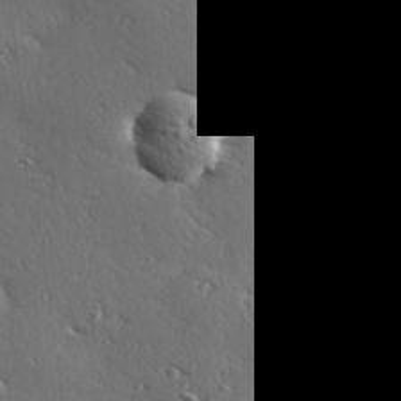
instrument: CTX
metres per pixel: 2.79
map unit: Hve
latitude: 27.2159
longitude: -92.4979
